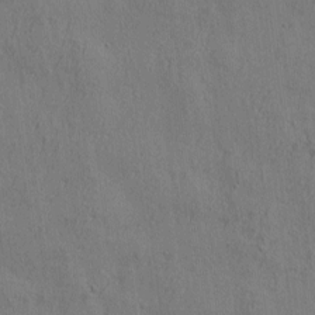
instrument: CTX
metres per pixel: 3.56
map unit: eHh
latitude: 3.5938
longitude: -78.2901
